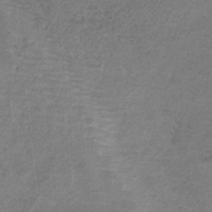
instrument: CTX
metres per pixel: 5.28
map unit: HNb
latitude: -33.1054
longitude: 58.6518
